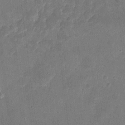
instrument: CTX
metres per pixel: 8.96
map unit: eHh
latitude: 8.5546
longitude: -72.9703
